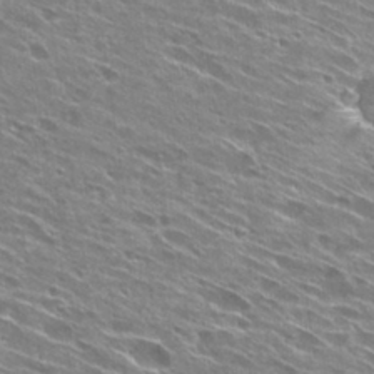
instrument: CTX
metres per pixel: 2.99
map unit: Hto
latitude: 28.1200
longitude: -44.4412
